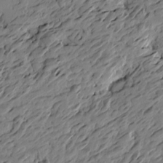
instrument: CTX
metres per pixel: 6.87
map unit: Htu
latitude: -3.3698
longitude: -179.0081
